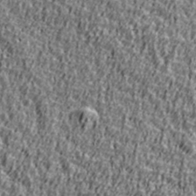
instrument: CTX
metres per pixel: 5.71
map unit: Ave
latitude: 41.3292
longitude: -112.3278
